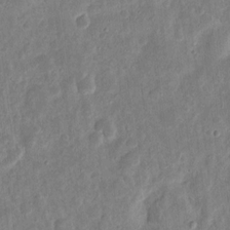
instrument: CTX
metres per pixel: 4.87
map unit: eHh
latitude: 11.1025
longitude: -73.3293
